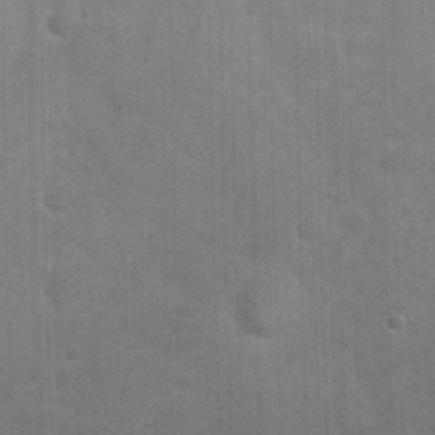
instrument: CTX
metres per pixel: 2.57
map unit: Nhu
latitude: 23.7638
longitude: -62.1578
